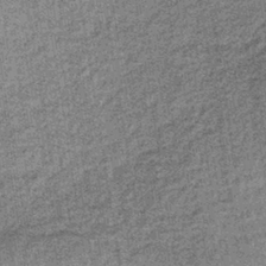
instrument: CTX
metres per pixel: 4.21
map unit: lHb
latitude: -38.3117
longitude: 65.6533
